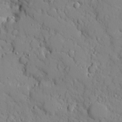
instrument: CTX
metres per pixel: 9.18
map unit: Ave
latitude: 10.8002
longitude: -101.3482
